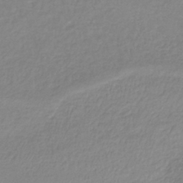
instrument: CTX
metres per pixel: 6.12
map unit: lHb
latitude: -40.2550
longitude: 70.2740
